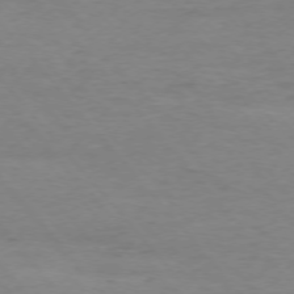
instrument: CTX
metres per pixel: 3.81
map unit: Ap
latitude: -76.0472
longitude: -81.4993
